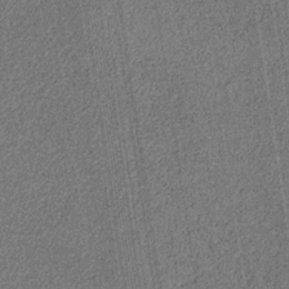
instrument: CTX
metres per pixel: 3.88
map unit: HNb
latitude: -32.1795
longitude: 58.1416
